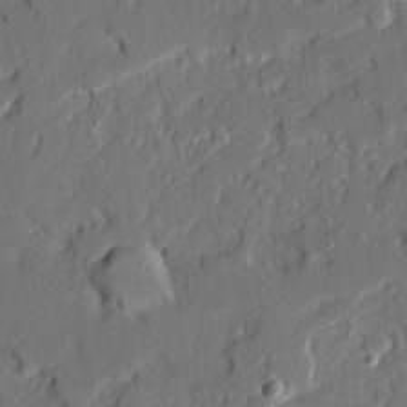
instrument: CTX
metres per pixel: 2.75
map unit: Ave
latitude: 20.1956
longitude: -128.4223
